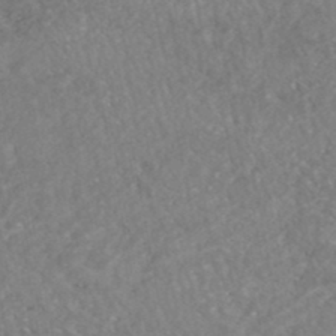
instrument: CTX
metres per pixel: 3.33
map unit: HNhu
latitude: -47.2187
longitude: 96.3495
